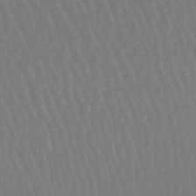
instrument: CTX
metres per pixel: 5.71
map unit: lHb
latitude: -46.9919
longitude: 65.1809
